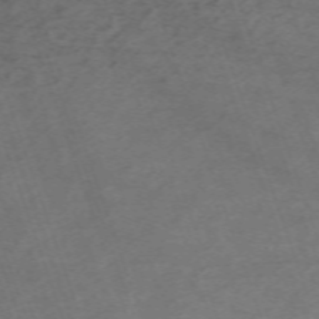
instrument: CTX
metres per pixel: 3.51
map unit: Nhu
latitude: -67.3321
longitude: 40.0850
